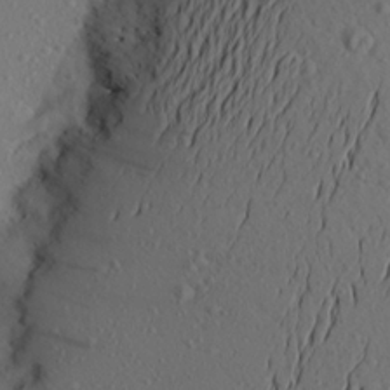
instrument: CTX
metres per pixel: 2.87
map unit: Aa
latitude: 22.0444
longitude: -145.5749
